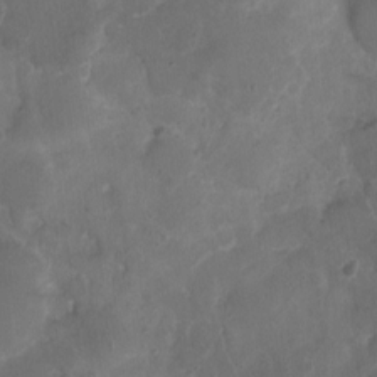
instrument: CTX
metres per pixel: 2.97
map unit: Nhu
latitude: 3.6694
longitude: -15.5749
